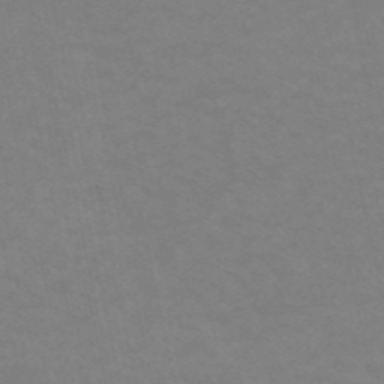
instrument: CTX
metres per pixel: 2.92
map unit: eHh
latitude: -53.6910
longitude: -24.6301
